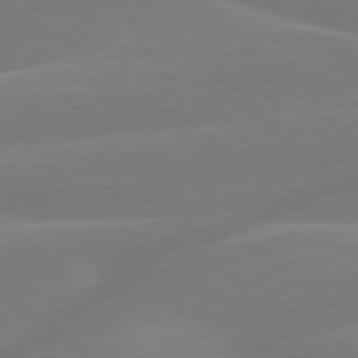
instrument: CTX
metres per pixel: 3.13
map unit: lApd
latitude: 79.6127
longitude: -142.0633
